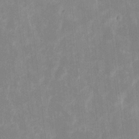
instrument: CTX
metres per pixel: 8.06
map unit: eHh
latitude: 6.5924
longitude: -69.7072
